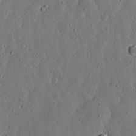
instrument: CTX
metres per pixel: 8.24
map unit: lHvf
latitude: 19.5938
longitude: -115.1403
